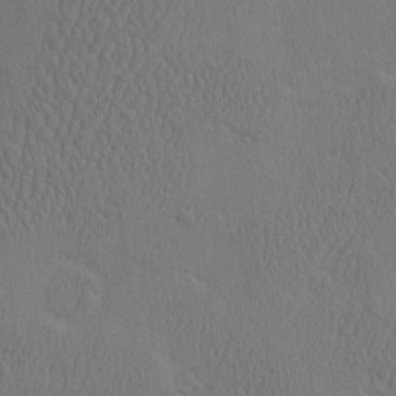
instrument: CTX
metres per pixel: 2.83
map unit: eHh
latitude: -2.9352
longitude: 18.1417
